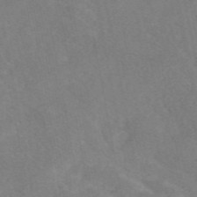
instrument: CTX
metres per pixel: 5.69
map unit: eAb
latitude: 47.8773
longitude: 120.3117
